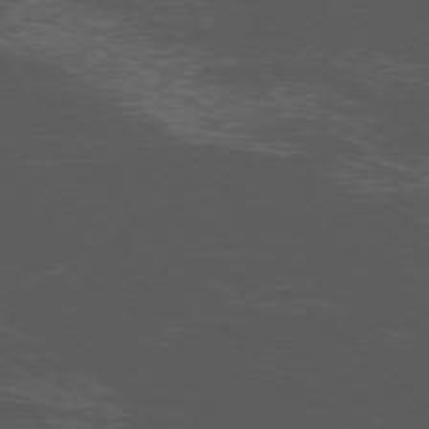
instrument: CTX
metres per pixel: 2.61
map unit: Ap
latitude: -76.8975
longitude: -66.6679
